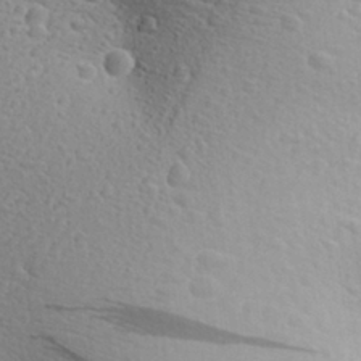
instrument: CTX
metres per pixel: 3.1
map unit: Aa
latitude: 27.6694
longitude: -142.6113
